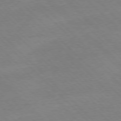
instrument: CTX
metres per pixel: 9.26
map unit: Ap
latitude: -77.6155
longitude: -87.0080
